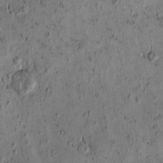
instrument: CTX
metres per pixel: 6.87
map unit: eHh
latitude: -1.1809
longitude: 19.2754
